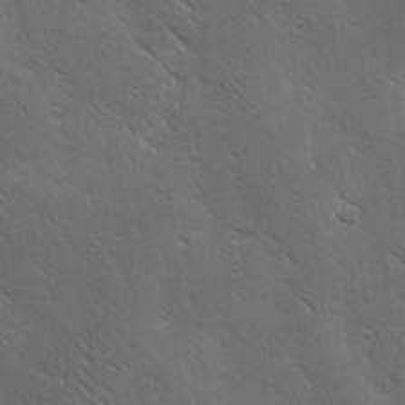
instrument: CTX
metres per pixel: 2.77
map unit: Ave
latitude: 19.4993
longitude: -138.0255
